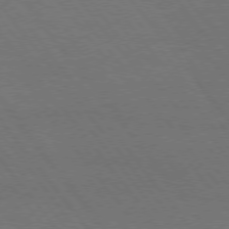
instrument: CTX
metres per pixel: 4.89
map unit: Hpe
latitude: 75.1970
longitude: -137.9528
